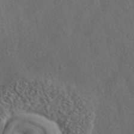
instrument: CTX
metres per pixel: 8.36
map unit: eAb
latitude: 43.9528
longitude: 114.9542
